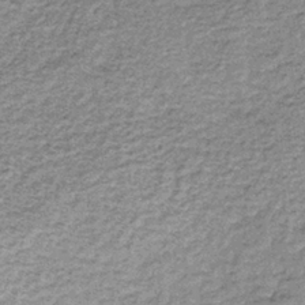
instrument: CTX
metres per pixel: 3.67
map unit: lHb
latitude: -37.2187
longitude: 65.3132
